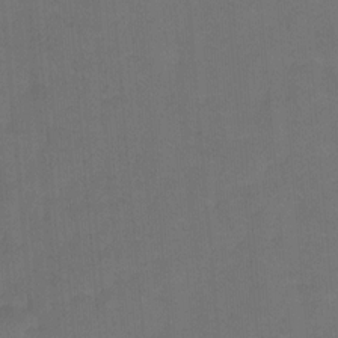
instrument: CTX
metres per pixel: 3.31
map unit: Hto
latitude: 5.1592
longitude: -31.1970
